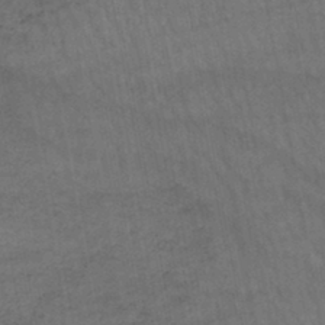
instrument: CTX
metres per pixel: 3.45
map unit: lHb
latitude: -43.6910
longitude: 73.0486
